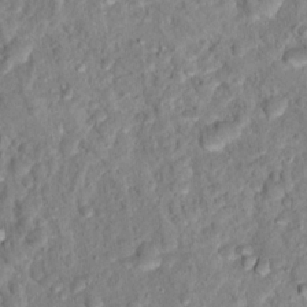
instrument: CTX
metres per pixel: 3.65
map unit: Hto
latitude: 16.5357
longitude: -35.2914
